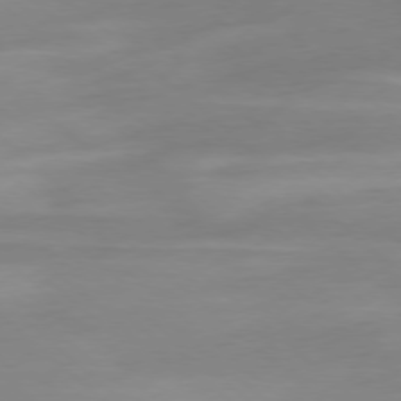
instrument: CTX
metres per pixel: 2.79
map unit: Ap
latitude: -78.2739
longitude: -67.7827
